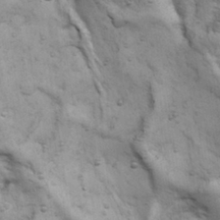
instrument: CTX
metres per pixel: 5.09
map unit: Nhu
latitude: 28.3656
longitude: -71.4615
